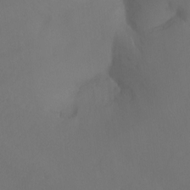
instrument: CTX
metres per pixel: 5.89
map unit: Ht
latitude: -7.9367
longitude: -33.3482
